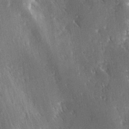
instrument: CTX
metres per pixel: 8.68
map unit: Ave
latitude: 9.2159
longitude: -104.2145
